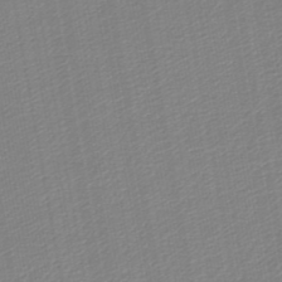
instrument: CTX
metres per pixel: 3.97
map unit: lHb
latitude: -46.2172
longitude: 67.2565
